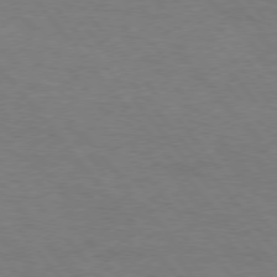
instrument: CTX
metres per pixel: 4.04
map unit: Hpe
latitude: 75.9150
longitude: -151.4426
